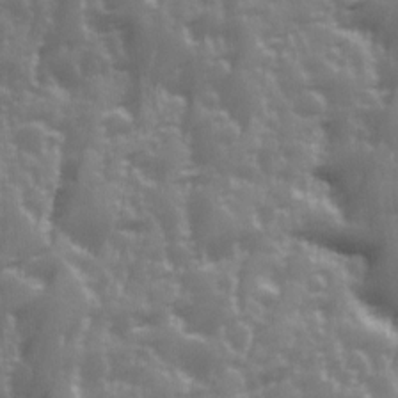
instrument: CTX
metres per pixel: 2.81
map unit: Ave
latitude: 12.8380
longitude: -103.7449
